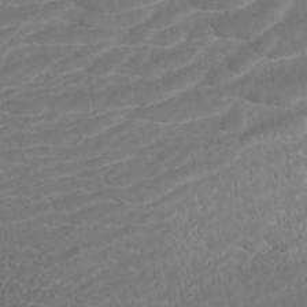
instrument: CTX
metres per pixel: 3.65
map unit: ANa
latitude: -43.1053
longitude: 108.5007
